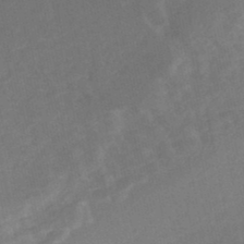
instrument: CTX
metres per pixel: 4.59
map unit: Nhe
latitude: -46.8597
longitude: -170.8380
